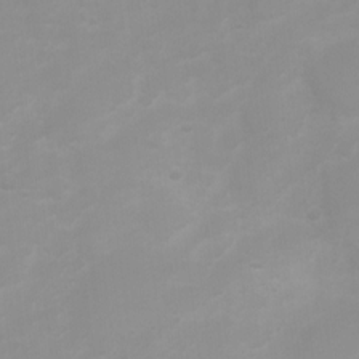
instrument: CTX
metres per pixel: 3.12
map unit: Ht
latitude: 3.0458
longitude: -22.8002
